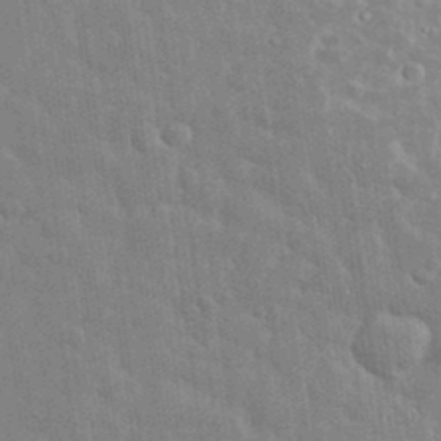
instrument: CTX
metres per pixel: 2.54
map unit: eHh
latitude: 35.5182
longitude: -61.0080
